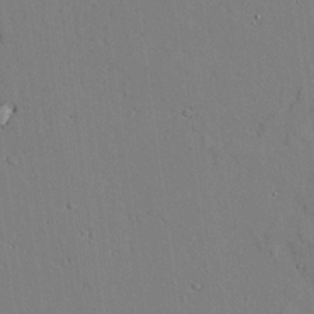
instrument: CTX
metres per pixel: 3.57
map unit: lAvf
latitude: 25.4615
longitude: -110.2523
